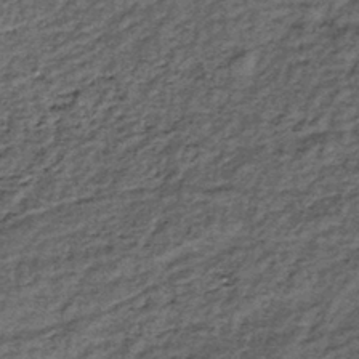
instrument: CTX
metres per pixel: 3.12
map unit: lHb
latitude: -38.6329
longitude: 66.2173
